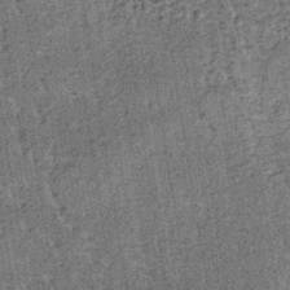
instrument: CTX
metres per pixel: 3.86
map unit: lHb
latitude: -38.6518
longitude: 64.2362
